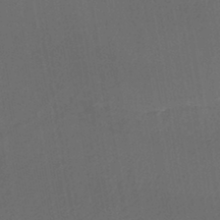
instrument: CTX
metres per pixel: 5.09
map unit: HNhu
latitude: -44.0850
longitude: 91.9556
